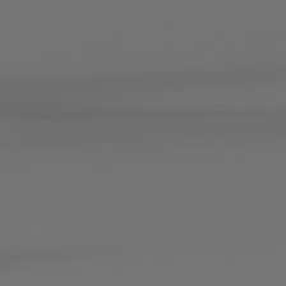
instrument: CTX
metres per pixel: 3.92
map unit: Hpe
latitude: 78.9892
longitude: -139.1403
